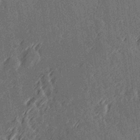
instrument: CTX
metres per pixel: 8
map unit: Hve
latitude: 26.9325
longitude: 145.6155
